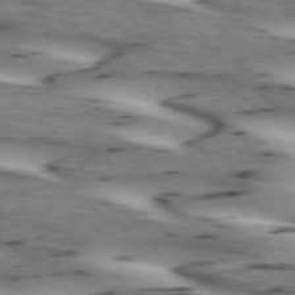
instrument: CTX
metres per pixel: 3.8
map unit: lApd
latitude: 72.8569
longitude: -53.5560
